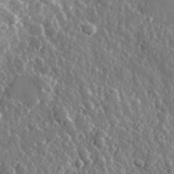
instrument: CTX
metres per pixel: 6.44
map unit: lHvf
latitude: 34.0255
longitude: -87.0269
